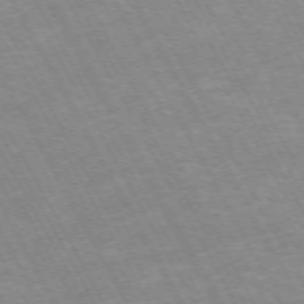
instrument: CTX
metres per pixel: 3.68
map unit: Hpe
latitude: -72.3306
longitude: 9.8422
